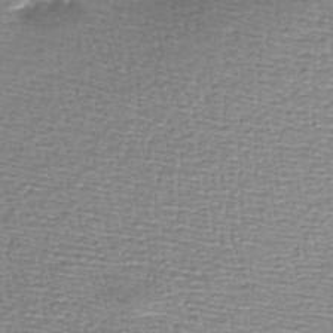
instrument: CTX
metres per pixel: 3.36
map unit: lHb
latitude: -44.0472
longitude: 53.0108
